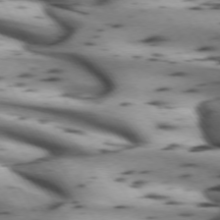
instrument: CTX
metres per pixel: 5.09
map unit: lApd
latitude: 72.4223
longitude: -52.9325
